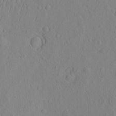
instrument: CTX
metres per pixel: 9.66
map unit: eHh
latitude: -2.7085
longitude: 19.0109
